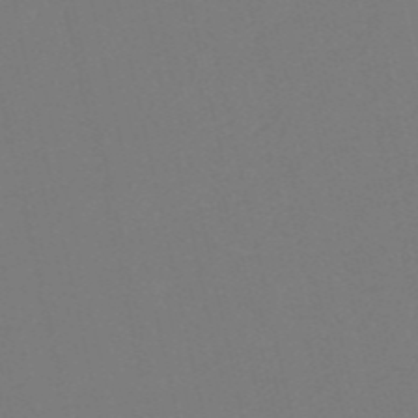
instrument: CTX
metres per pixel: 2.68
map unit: HNb
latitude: -54.7841
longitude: -39.2348
